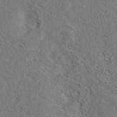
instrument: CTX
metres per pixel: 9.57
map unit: ANa
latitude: 42.2712
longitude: 33.0298
